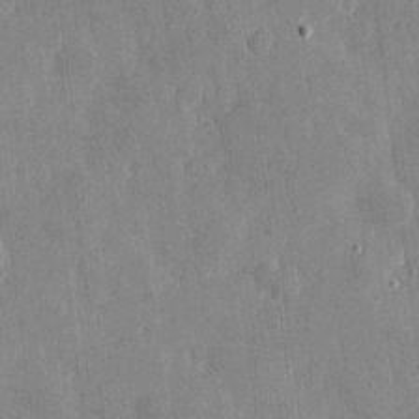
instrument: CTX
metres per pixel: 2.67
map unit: eHh
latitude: 4.2333
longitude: -71.7827
